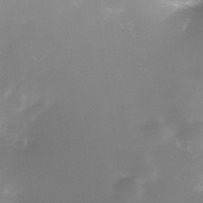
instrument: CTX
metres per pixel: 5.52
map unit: Nhe
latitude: -35.6911
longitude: -117.8206
